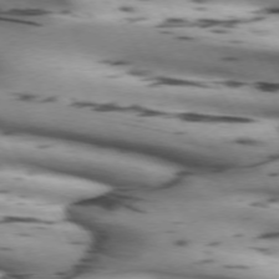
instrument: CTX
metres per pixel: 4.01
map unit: lApd
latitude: 72.0255
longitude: -52.5168
